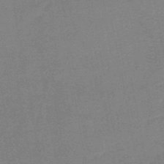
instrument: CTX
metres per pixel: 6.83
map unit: HNb
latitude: -47.3131
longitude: -39.7450
